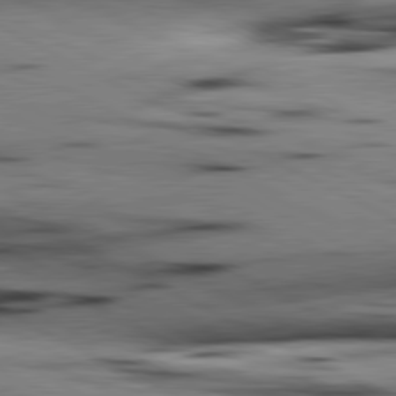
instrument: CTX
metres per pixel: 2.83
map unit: lApd
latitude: 80.8002
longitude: 156.4440
